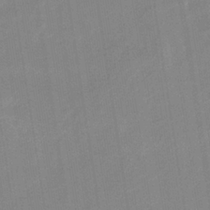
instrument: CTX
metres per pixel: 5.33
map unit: eHb
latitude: -36.2361
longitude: 74.1039
